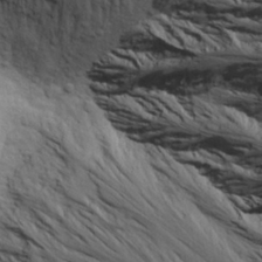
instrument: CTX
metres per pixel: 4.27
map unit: Aa
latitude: 26.9514
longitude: -143.3482
